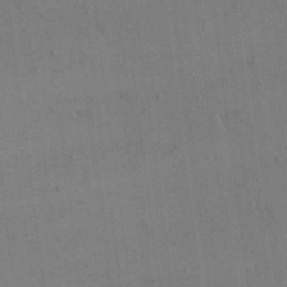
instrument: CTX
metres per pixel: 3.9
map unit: eHh
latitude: 16.6491
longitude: -67.2914
